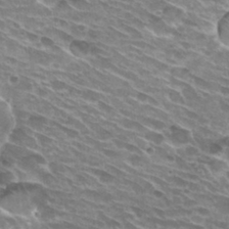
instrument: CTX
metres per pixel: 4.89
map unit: Hto
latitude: 29.8772
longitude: -42.6302
